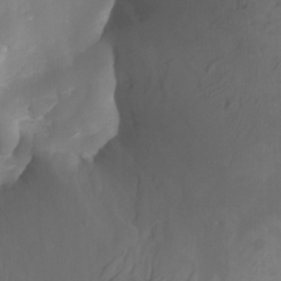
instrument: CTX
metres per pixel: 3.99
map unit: Nhu
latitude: -5.7288
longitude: -76.9136
